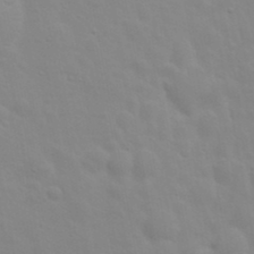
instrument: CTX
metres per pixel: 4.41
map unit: Nhu
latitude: 20.7435
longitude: -73.0459
